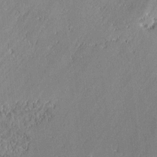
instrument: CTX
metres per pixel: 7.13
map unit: lAvf
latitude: -0.2173
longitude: -107.6505
